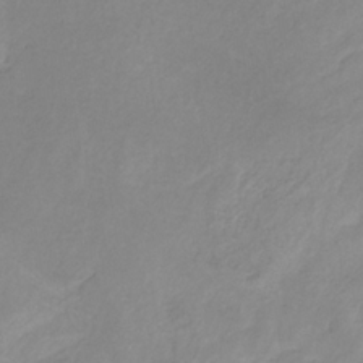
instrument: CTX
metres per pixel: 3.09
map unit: HNb
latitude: -31.8233
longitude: 61.7667
